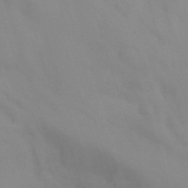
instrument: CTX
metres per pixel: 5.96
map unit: Ht
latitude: -15.3888
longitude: -55.8394
